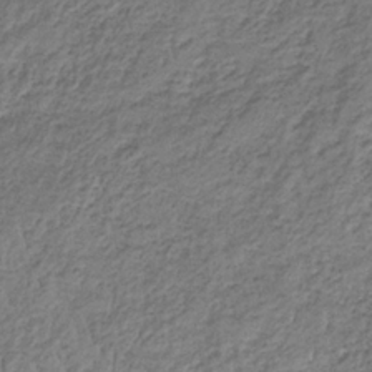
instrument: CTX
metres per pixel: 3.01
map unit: HNb
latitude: -32.1606
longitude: 62.6707
